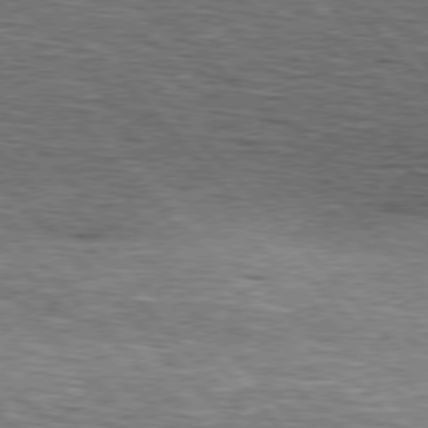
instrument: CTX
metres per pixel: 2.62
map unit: lApd
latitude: 76.4979
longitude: -74.7057
